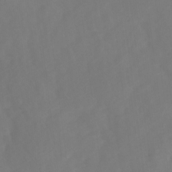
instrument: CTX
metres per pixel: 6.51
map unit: Ave
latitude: 1.1025
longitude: -113.3859
